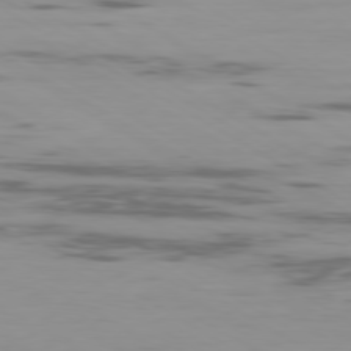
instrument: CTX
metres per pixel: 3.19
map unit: Ap
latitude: -79.8800
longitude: -103.7260
